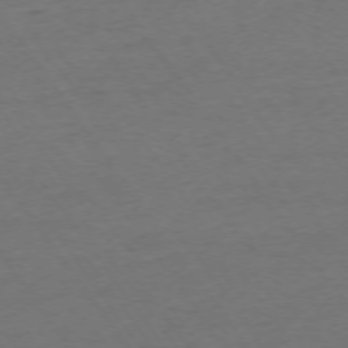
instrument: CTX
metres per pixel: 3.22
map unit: Ap
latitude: -74.9164
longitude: -85.3860
